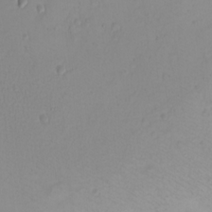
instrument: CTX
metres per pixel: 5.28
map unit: eHh
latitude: -9.4076
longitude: -68.5923
